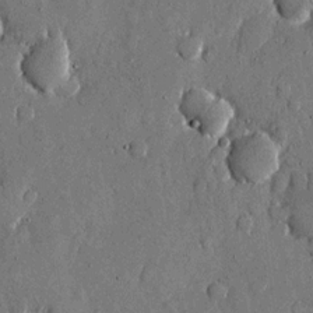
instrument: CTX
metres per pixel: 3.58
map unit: eHh
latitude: 11.7261
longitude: -69.3104
